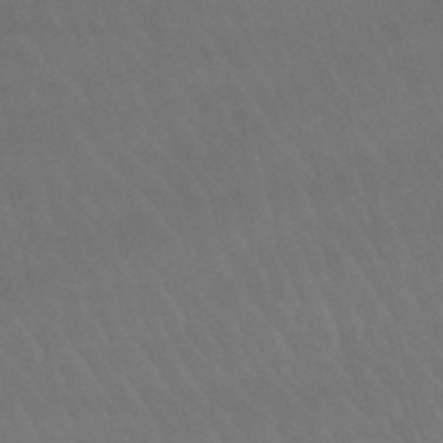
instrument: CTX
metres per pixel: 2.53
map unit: lHb
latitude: -46.8786
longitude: 77.3132
